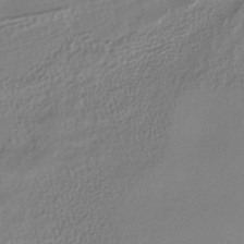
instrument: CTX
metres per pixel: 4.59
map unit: HNhu
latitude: -41.5777
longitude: 101.9745
